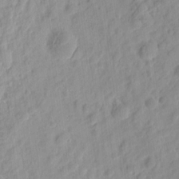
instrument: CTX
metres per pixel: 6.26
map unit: eHh
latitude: 8.2334
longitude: -74.7057
